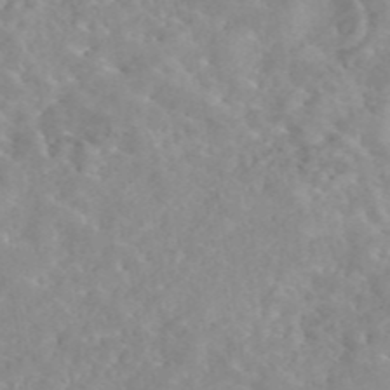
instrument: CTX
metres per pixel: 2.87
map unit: eAb
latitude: 44.9513
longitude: 126.7274
